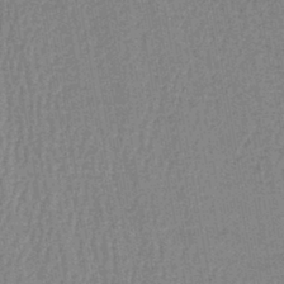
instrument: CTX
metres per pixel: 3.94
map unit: lHb
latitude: -42.1983
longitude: 63.0486
